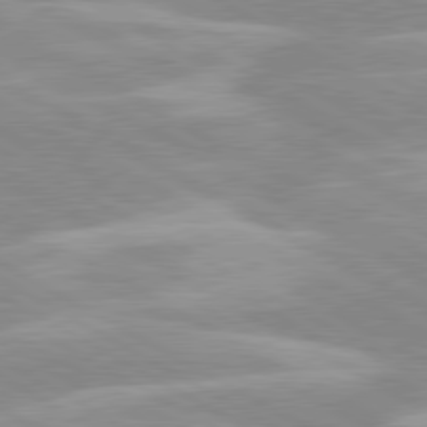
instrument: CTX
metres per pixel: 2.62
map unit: lApd
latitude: 80.2522
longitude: -124.1200
